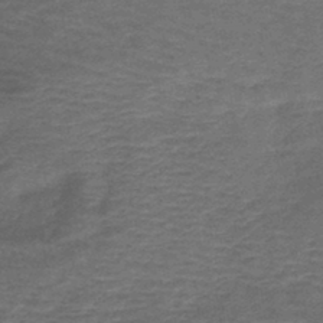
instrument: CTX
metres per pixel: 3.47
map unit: lHb
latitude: -43.0864
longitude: 81.1053
